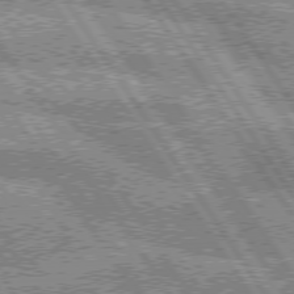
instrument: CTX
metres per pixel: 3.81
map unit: lApd
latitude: 75.5938
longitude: -59.2348
